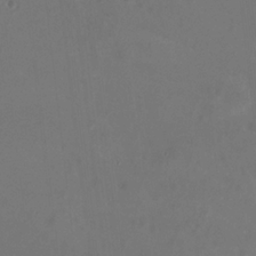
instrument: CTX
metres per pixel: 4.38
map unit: HNhu
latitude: -2.5573
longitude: -1.1781
